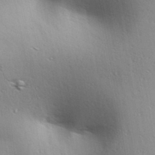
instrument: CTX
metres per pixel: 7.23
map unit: lAa
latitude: 18.0444
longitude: -138.4979
